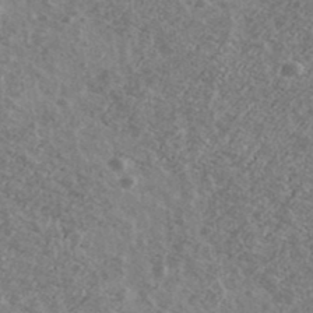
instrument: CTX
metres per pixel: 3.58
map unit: Ave
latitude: 39.8772
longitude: -110.1578
